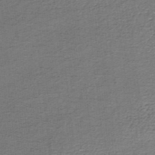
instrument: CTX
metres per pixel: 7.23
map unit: lHb
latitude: -36.5573
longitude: 60.6141
